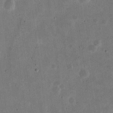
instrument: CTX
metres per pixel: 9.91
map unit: eHh
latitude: 21.2159
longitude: -69.4427
